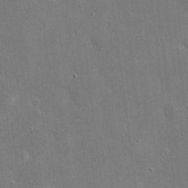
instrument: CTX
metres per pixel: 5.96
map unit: eHh
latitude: 20.5735
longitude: -67.4048
